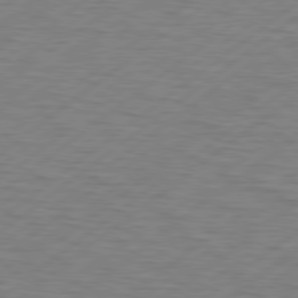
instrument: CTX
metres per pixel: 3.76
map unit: Hpe
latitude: 78.7435
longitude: -120.2523
